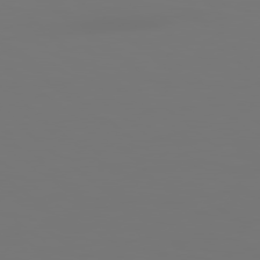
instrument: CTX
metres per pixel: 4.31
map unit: Hpe
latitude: 78.6680
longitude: 177.3510
